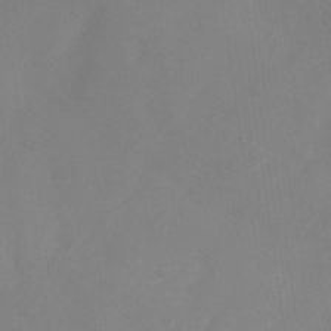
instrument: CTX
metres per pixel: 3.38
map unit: Nhu
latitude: -28.6519
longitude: -65.8772
